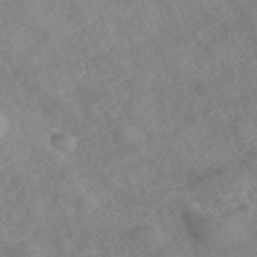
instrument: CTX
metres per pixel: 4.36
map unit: ANa
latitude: 42.4412
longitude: 27.3509
